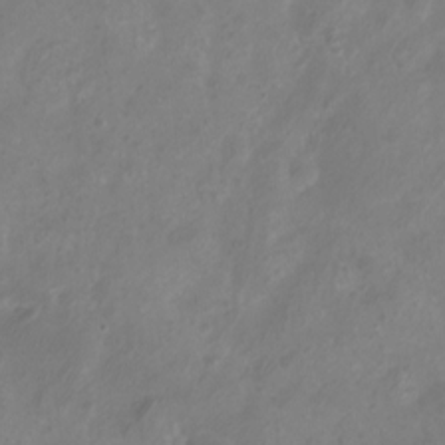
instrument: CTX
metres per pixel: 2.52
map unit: eHh
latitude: -5.6910
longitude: -77.5560
